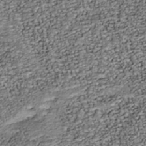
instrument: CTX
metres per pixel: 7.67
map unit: Nhu
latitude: -38.1417
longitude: -81.2726
